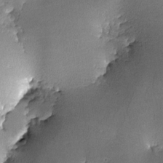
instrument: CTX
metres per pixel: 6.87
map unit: lHvf
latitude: -10.6708
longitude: -103.1970
